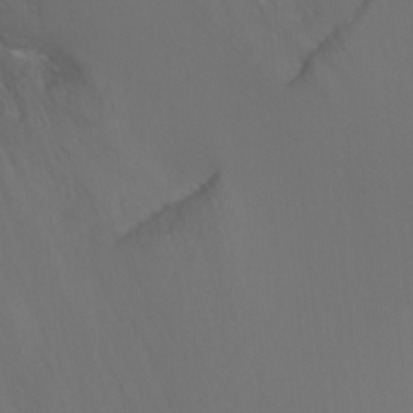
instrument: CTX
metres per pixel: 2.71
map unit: Ht
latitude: -6.5951
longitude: -34.9513
